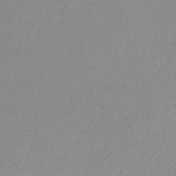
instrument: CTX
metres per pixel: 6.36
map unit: lHb
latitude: -44.0850
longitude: 71.2754
